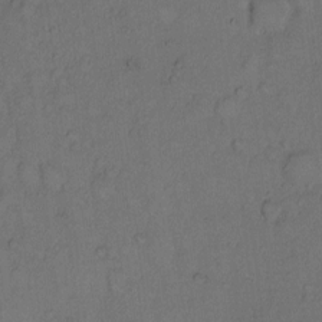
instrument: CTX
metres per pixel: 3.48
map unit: Hto
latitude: 9.5182
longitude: -58.7435
